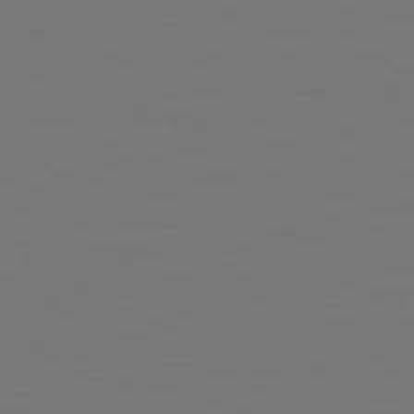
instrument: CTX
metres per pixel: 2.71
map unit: Hpe
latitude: 78.7058
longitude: 177.9178
